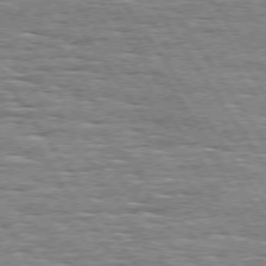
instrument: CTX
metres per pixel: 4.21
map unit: Hpe
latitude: 74.0444
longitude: -138.5546
